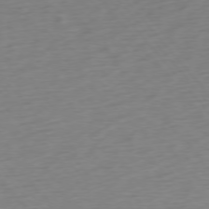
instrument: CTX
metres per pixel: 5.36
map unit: Ap
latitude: -76.1228
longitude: -64.7057
